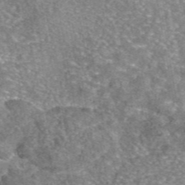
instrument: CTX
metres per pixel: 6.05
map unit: eAb
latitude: 46.0255
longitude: 103.6722
